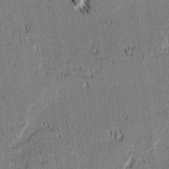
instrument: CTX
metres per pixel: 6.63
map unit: lAvf
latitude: 2.1200
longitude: -106.1011
